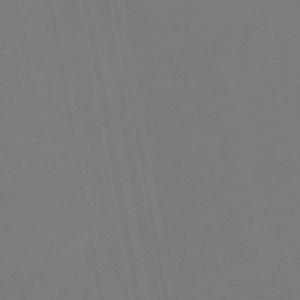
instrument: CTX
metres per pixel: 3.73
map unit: lHb
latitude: -46.6329
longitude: 74.0094
